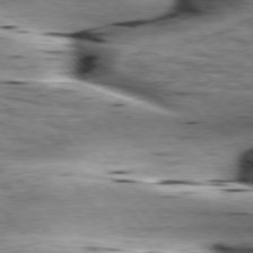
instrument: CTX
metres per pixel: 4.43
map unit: lApd
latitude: 76.4790
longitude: -61.4615
